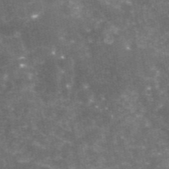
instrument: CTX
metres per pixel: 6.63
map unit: eAb
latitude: 46.0444
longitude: 119.8611
